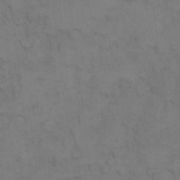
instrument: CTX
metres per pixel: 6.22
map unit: Hto
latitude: 7.1214
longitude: -60.7435
